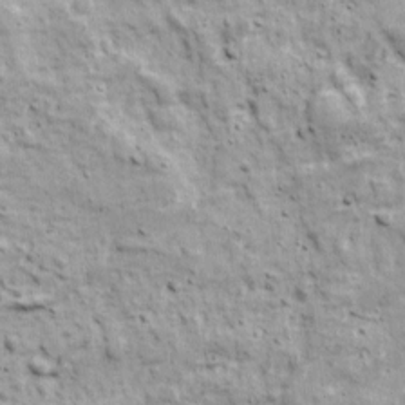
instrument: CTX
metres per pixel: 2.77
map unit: Ave
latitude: 17.5182
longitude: -133.8961
